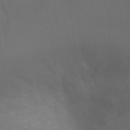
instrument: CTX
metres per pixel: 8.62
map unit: Ht
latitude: 0.6490
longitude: -21.3293
